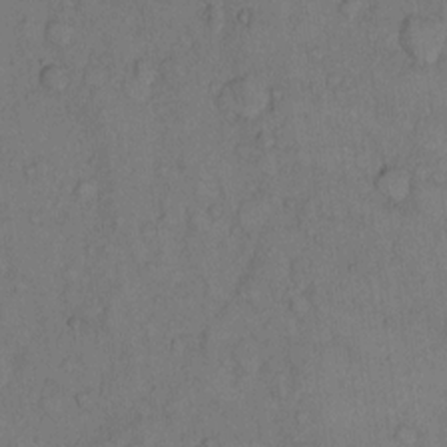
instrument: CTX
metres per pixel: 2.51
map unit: Hto
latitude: 10.4412
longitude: -58.9136
